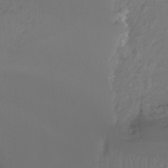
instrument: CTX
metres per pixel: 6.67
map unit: Hto
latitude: -7.9556
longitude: -47.1026
